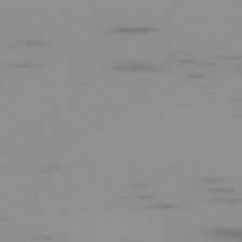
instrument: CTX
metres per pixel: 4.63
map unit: Ap
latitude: -79.5966
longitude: -70.2333
